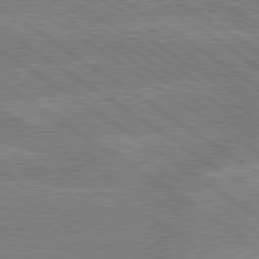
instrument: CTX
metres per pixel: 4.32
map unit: lApd
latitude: 79.4427
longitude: -161.8394
